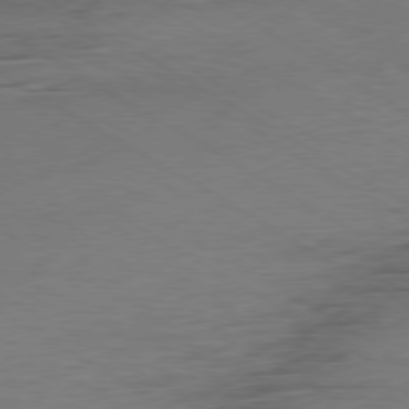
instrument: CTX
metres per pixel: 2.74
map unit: Ap
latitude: -80.0850
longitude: -52.2712
